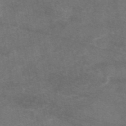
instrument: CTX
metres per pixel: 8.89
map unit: eAb
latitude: 47.3860
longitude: 120.0661
